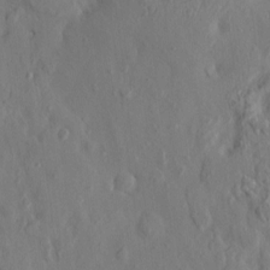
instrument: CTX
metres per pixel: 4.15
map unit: HNhu
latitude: 5.9717
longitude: 0.5952
